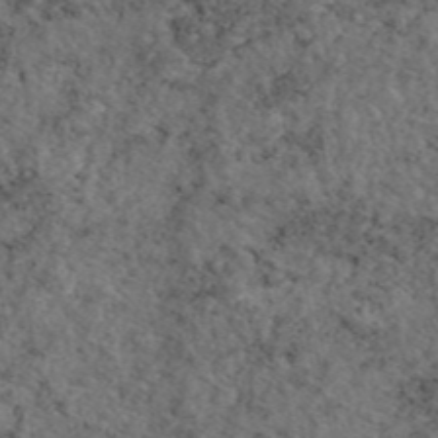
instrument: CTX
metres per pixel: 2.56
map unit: eAb
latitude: 46.0255
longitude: 113.7856
